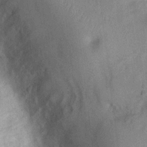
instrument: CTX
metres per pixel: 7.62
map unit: Nhu
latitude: 1.1025
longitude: -18.0255
